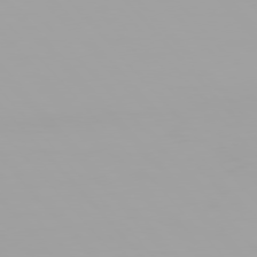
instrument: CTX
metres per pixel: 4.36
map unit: Hpe
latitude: 76.3089
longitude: -135.7638
